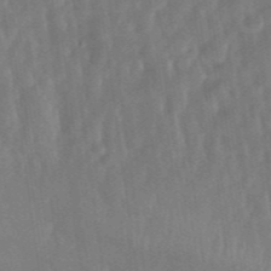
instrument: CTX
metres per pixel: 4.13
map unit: Nhu
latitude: -29.0298
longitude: -69.8772
